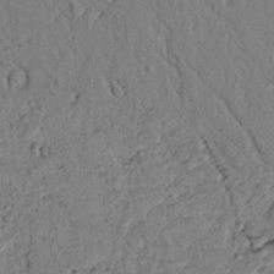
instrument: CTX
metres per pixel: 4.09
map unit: lAvf
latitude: 6.2334
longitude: 160.1039
